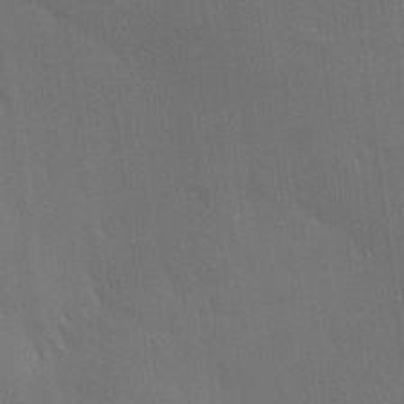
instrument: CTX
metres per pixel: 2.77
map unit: Ave
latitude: -6.9541
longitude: -122.5168
